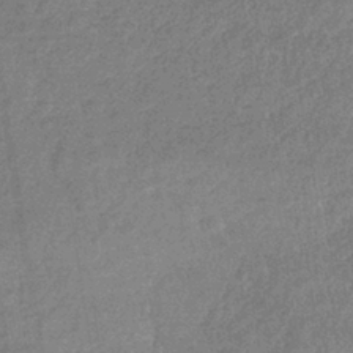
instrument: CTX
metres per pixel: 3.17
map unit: lHb
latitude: -35.7100
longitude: 69.1431
